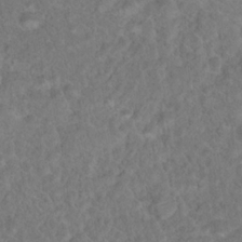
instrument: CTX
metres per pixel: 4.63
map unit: Hto
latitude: 17.9528
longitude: -40.7057
